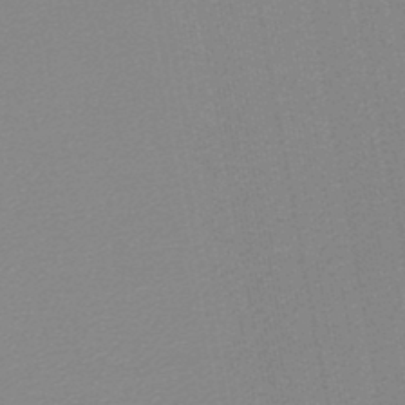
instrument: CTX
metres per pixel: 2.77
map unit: lHb
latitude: -46.0472
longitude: 69.3320
